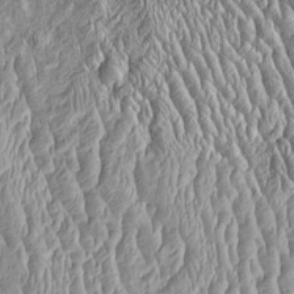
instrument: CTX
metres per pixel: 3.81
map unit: Htu
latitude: -4.6140
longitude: 157.7855
